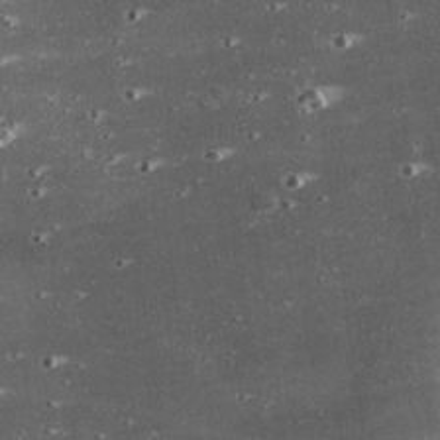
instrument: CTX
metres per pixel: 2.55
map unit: eHh
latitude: 24.1199
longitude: -90.2334
